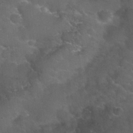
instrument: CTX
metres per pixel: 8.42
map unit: Nhu
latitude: 27.8206
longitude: -61.3859
